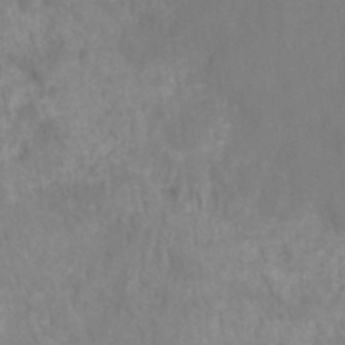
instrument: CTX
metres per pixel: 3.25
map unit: HNhu
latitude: -27.6155
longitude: 73.8044
